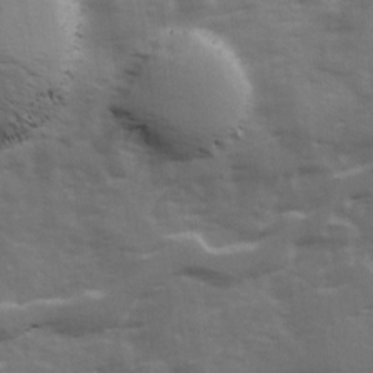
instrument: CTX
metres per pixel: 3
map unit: Ave
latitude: 12.4790
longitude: -102.8002
